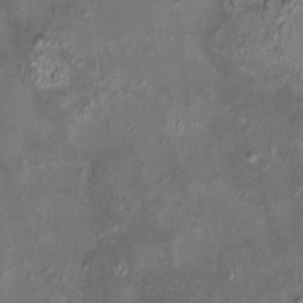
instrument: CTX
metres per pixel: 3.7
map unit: HNhu
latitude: 5.1403
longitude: 9.3887
